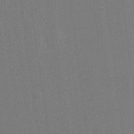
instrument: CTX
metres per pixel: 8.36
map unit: eHh
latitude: 18.9702
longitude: -68.3845
